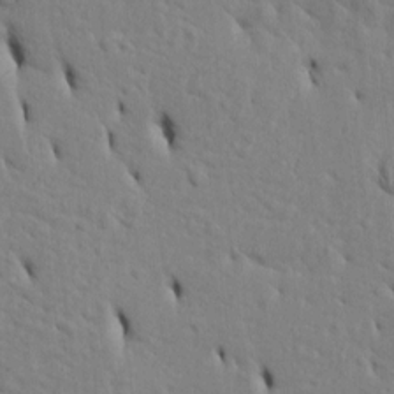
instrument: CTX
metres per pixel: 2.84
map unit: Htu
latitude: 3.1970
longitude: 151.6344
